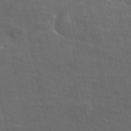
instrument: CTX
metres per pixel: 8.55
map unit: ANa
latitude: 49.9150
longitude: -82.4601
